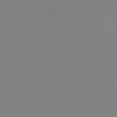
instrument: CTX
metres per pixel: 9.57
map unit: eHb
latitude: -50.8975
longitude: 74.1228
